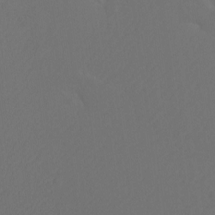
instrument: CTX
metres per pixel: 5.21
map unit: Htu
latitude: -11.8044
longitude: -70.8569
